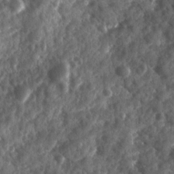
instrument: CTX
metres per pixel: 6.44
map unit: Ave
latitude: 17.3860
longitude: -131.6883
